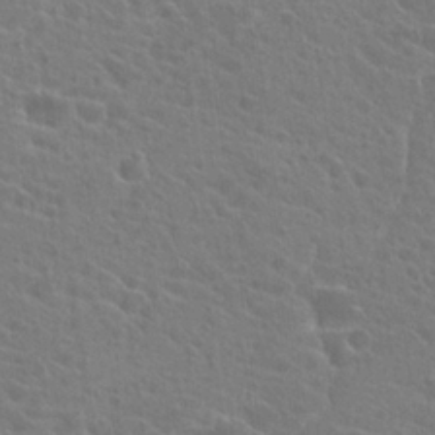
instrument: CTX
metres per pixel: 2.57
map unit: Hto
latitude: 23.0647
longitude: -39.5560
